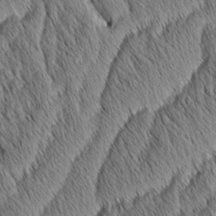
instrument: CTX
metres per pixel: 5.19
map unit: Aa
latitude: 6.7246
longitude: -130.6113
